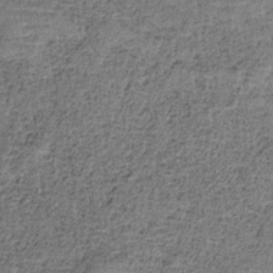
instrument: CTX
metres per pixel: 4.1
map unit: HNb
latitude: -35.1998
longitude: 53.1809
